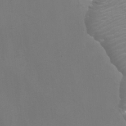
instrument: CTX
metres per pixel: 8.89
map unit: Nhu
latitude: -7.8044
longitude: -74.9703
